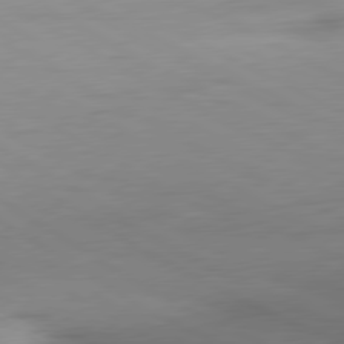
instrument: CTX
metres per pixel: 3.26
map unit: Ap
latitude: -78.6140
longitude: -72.2523
